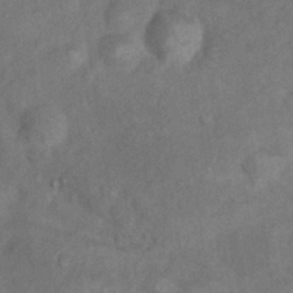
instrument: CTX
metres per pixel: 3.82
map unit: Nhu
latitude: 10.1578
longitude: -25.9528
